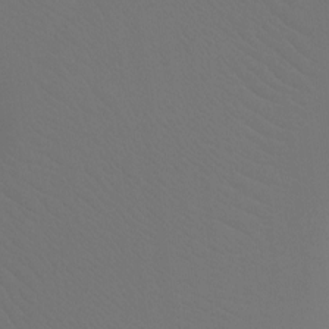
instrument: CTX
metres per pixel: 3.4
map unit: Ht
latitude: -7.7288
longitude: -32.5168
